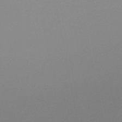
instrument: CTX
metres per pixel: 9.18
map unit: lHb
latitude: -48.7275
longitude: 69.2376
